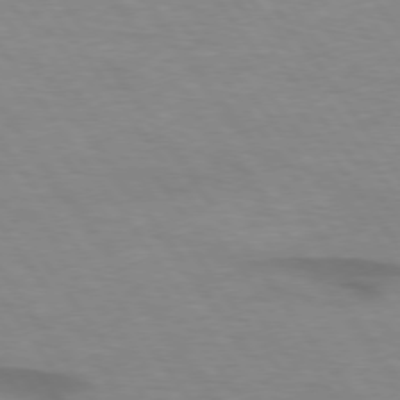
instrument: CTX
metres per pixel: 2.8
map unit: lApd
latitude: 74.4790
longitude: -59.4804
